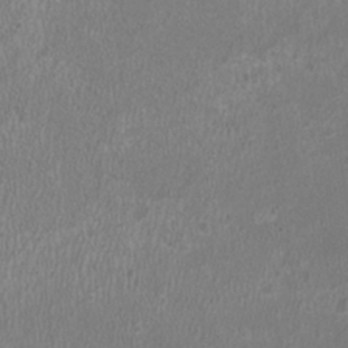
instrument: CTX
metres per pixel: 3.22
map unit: HNhu
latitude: -1.1432
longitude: 0.5196
